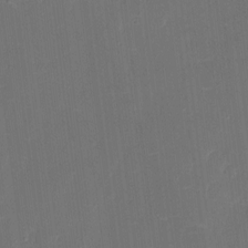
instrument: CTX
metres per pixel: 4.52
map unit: eHh
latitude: 6.1767
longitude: -68.5924
